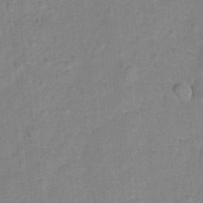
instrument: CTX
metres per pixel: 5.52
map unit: Hto
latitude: 5.8583
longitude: -31.5938
